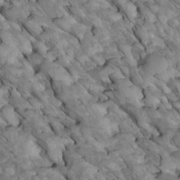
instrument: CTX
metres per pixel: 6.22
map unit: Htu
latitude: 1.7449
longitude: 144.3306
